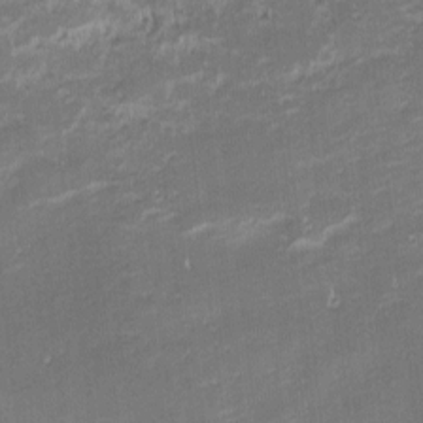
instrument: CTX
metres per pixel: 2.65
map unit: eHh
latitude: -2.3306
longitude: -81.9339
